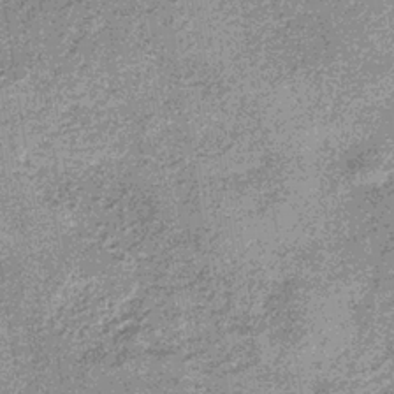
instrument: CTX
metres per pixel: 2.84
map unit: lHb
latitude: -36.7652
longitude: 65.7478
